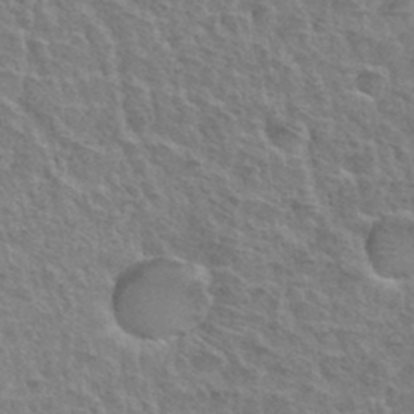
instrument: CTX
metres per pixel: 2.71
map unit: Hto
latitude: 35.6694
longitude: -50.0633
